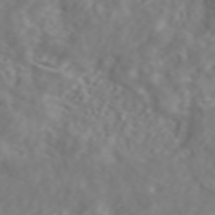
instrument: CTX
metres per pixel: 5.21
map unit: ANa
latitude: 44.4601
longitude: 22.0472
